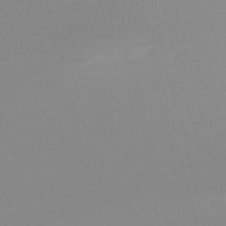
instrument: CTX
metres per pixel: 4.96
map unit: lHb
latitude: -48.3118
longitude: 68.2172
